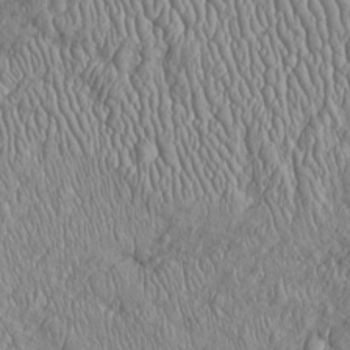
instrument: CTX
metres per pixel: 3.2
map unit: Htu
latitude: -5.6344
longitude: 155.9556
